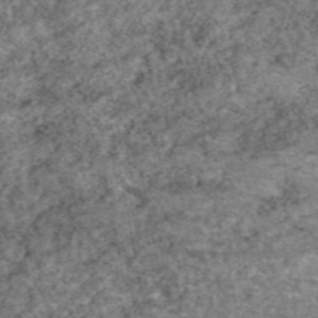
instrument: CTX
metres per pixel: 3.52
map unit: eAb
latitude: 49.3482
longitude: 108.3117
